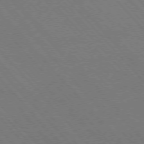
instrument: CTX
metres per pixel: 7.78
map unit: Hpe
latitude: -76.6707
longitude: -13.0270
